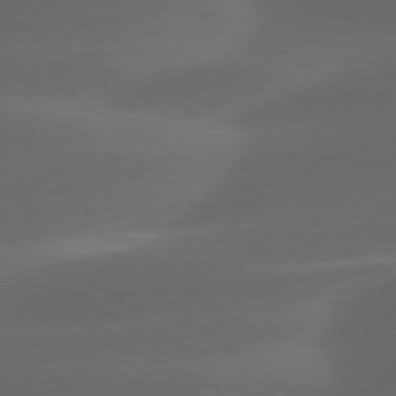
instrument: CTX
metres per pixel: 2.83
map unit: lApd
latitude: 78.8002
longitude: -48.7246
